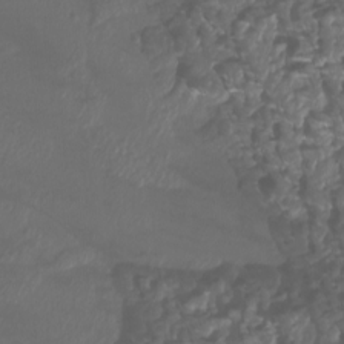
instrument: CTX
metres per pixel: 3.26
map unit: Htu
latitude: -6.6518
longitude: -73.1970
